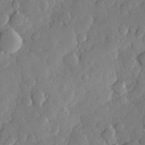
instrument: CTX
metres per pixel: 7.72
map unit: Hve
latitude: 25.8205
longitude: 150.6518
